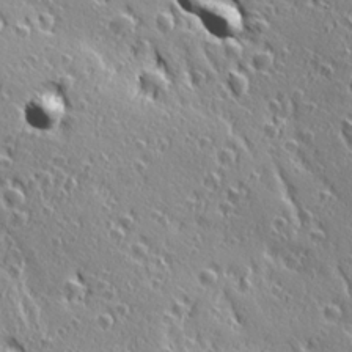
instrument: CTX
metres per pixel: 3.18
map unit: Ave
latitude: 20.9325
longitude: -136.0255
